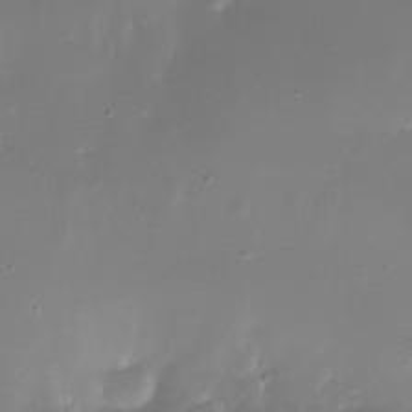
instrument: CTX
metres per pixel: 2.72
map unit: Nhe
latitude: -31.9367
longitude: -117.1592
